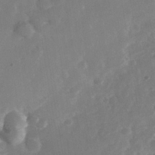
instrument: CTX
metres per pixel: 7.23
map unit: Nhe
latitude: -37.5966
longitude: -117.6316
